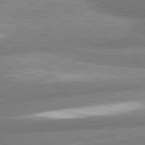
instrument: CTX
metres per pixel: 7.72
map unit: lApd
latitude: 80.8002
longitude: -162.4601
